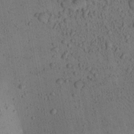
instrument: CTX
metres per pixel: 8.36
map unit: Aa
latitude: 22.6868
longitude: -143.0459
